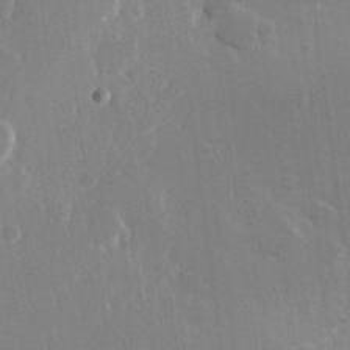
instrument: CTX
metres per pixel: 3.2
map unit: Hve
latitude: 23.1403
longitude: 146.8786
